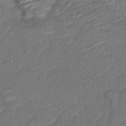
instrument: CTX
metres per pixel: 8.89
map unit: Nve
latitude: -18.5007
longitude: 107.4266
